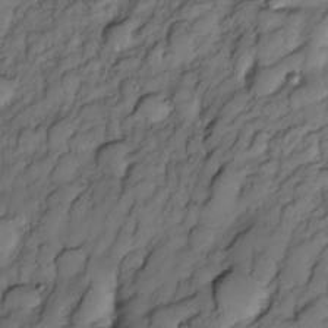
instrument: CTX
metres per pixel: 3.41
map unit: Nve
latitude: -26.8219
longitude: -148.8191
